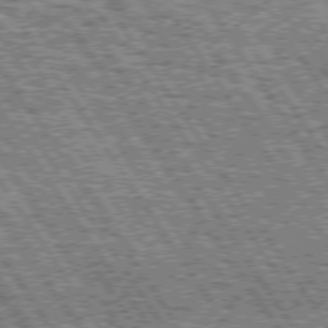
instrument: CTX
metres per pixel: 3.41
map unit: Hpe
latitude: 74.8947
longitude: -153.3104
